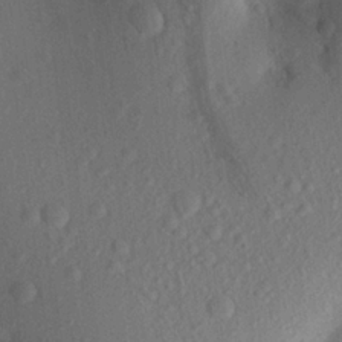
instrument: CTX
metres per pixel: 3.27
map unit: Aa
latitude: 21.6505
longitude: -147.1970
